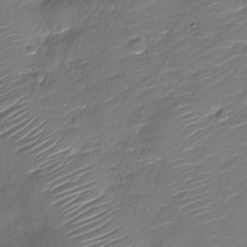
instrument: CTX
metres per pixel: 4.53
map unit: Nhu
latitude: -30.5573
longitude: -73.0459
